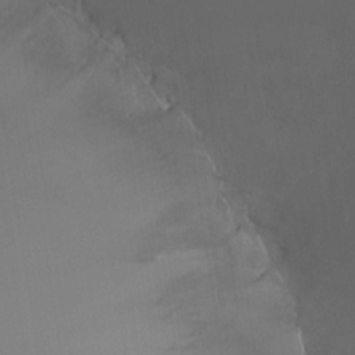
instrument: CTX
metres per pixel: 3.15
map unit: eHh
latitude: -3.3320
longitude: 20.1983
